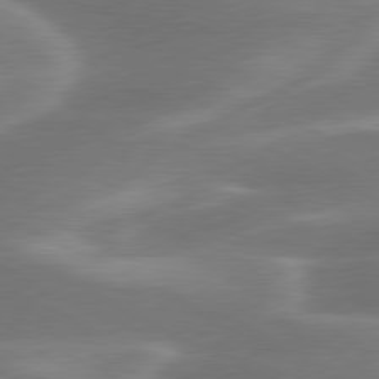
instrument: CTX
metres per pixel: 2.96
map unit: lApd
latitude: 79.8773
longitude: -116.2712
